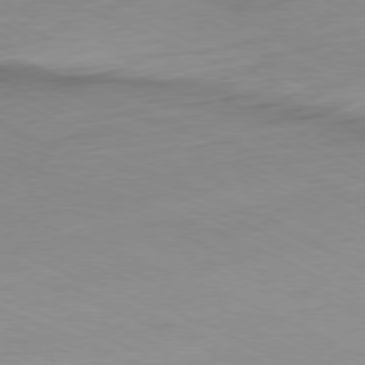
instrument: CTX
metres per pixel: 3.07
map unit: Ap
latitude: -76.5385
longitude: -76.1766
